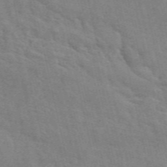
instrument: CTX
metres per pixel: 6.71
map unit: ANa
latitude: 49.9717
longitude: -79.8773
